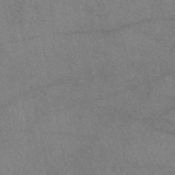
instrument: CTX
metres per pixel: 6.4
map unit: eAb
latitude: 48.0255
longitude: 110.2928
